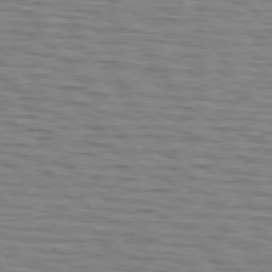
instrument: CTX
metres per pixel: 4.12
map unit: lApd
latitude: 74.7624
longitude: -71.7072
